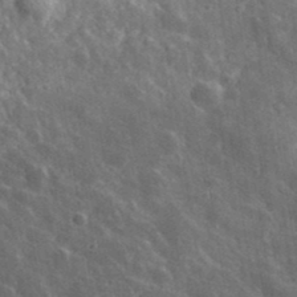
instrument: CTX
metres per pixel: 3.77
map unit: lHvf
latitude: 35.8772
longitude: -90.0633
